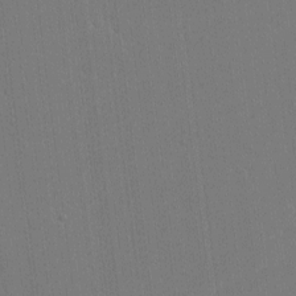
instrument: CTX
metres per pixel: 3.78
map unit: lHvf
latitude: -10.9353
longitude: -104.5546
